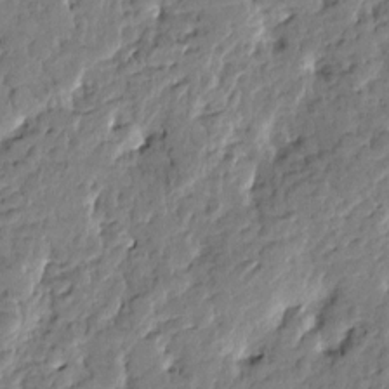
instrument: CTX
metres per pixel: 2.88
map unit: Htu
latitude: -1.9556
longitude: -179.7261
